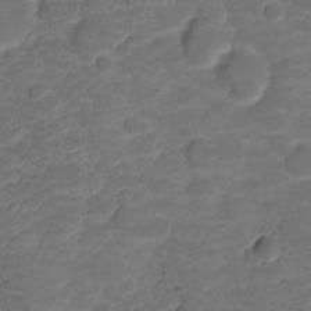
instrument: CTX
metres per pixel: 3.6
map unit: HNhu
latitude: -21.0864
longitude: 85.1242
